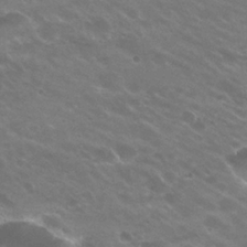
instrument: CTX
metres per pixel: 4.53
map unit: Hto
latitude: 24.7057
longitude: -36.9703
